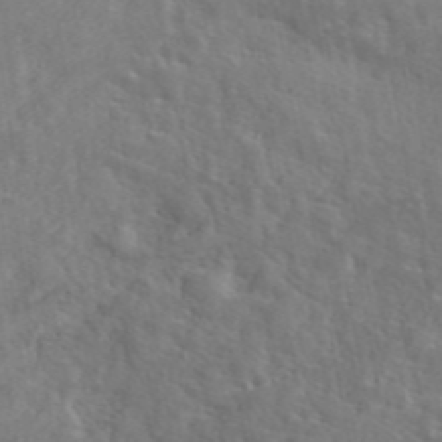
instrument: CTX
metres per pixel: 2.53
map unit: eAb
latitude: 45.6127
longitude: 127.4265
